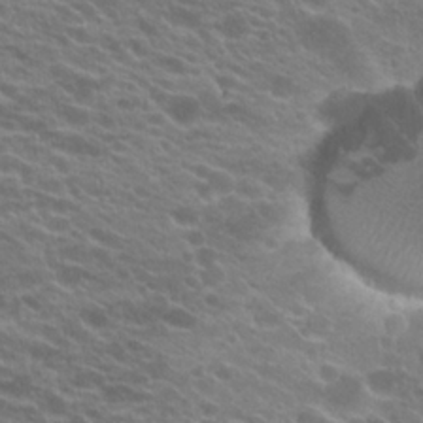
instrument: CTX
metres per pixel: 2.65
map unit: Hto
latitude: 22.9514
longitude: -37.4049
